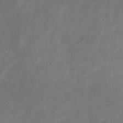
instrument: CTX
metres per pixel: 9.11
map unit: eHb
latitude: -29.7478
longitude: 70.0283
